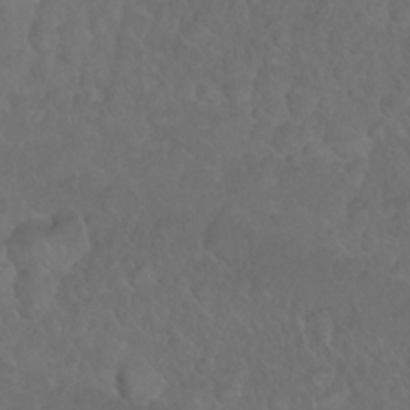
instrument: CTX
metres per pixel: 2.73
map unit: Nhu
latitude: 26.8380
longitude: -65.1403
